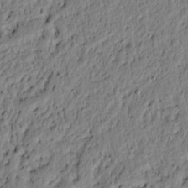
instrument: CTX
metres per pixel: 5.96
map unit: lAvf
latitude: 5.5749
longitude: 164.2551
